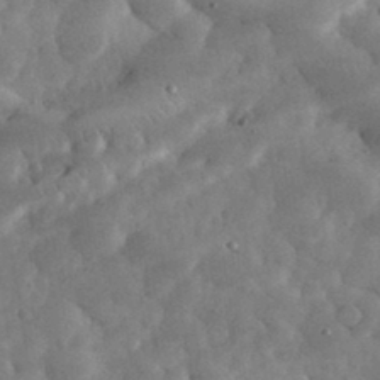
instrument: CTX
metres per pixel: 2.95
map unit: eHh
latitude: 34.8002
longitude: -69.0081
